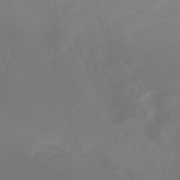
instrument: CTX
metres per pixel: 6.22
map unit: eHb
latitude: -32.5007
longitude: 67.1431
